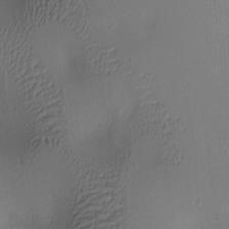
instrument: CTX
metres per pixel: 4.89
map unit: lAa
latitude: 5.4048
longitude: -112.7435
